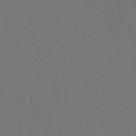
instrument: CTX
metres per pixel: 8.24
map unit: lAvf
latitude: -8.3495
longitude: -112.9891
